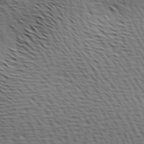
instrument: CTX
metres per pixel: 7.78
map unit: Ave
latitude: 17.4615
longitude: -138.6490
